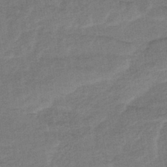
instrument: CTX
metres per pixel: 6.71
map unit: lHb
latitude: -38.2173
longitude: 71.5399
